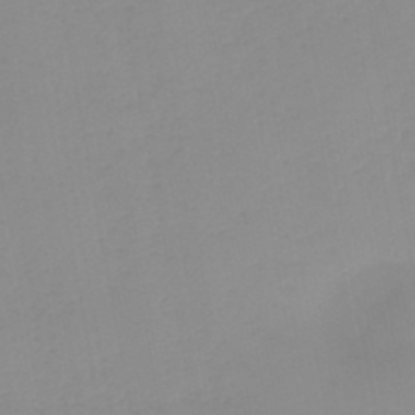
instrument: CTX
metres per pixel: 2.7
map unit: HNb
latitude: -45.0675
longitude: -43.6505
